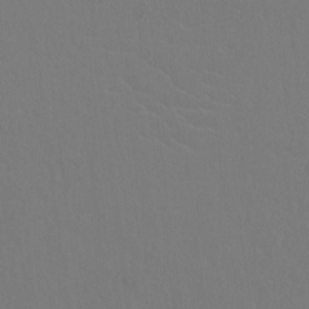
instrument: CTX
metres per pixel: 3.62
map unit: Hto
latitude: -10.8030
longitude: -38.2145
